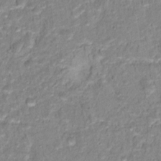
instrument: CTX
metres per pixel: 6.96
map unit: Hto
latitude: 16.6491
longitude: -37.2726
